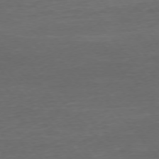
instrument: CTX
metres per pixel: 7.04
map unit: Ap
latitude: -75.9745
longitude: -93.1970
